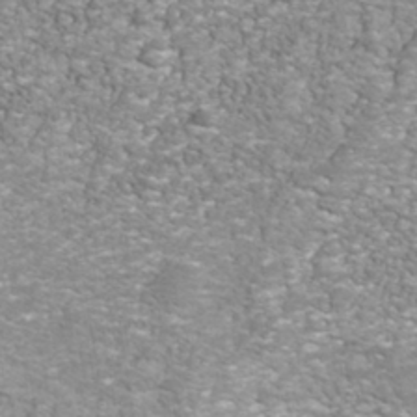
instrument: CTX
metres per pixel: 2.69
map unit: Nhu
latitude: -41.0486
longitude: -84.8947
